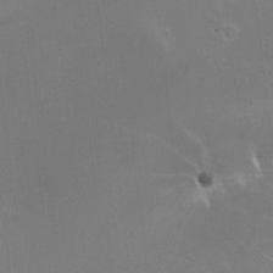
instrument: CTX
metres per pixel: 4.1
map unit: HNhu
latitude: 3.7638
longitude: 5.1998
